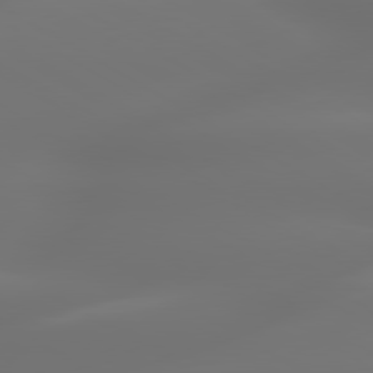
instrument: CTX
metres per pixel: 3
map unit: lApd
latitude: 79.9528
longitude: -138.6490
